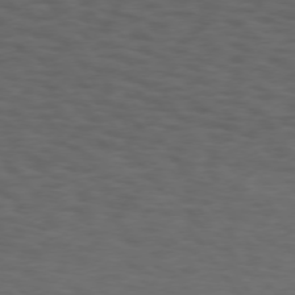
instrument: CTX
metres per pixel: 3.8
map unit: Hpe
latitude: 73.9906
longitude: -130.9325
